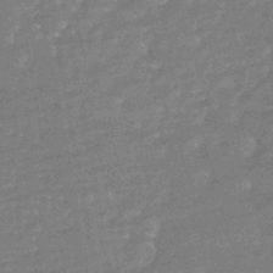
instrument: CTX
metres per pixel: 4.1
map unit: HNhu
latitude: -43.3887
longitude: 99.3132
